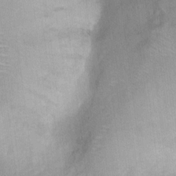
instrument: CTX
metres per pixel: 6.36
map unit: Ht
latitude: 8.8758
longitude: -38.2900
